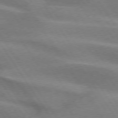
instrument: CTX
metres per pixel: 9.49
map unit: lApd
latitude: 74.8002
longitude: -63.3293
